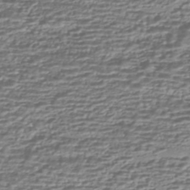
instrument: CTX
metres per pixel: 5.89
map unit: HNhu
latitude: -43.9556
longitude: 98.6329
